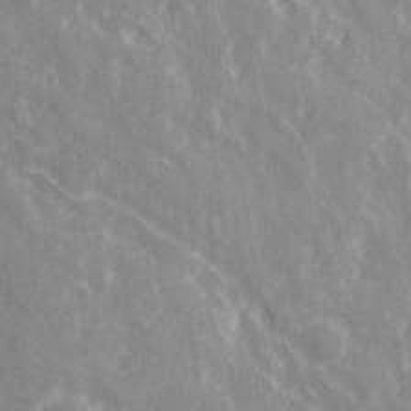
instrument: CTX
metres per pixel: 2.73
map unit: Ave
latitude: 21.4994
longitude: -134.2144
